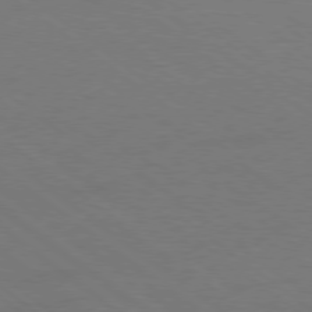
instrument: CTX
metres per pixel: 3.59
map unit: Ap
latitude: -79.1242
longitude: -54.4034
